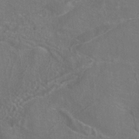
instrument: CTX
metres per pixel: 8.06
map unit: ANa
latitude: -37.3509
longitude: 95.4643
